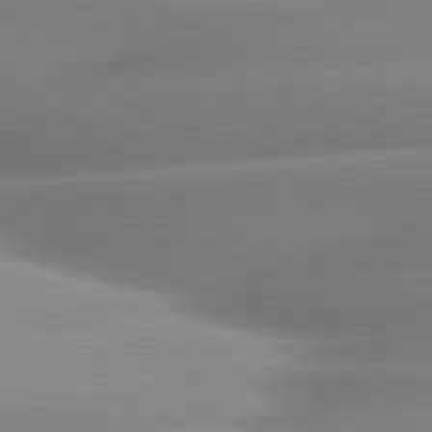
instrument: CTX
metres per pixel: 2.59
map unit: lApd
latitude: 80.3845
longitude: -157.9339
